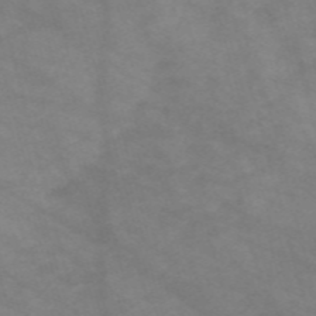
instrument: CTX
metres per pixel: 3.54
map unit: Nve
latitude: -58.5006
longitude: 58.9730
